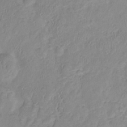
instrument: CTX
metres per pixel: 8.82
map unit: HNhu
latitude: -2.2550
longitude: 10.8786
